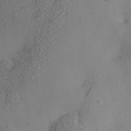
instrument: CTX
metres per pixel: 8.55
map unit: Nhe
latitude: -34.9542
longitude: -130.6680
